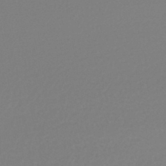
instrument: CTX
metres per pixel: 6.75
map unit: lHb
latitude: -45.0675
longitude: 78.1416
